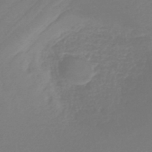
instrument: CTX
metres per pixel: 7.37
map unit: lHb
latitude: -44.5952
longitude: 61.2187
